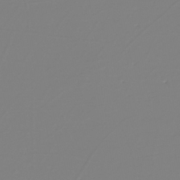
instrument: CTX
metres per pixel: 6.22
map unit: eHh
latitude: -42.4251
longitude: -32.9136
